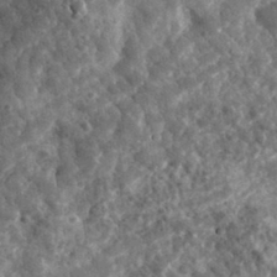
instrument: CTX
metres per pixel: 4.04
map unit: eHh
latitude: 33.9906
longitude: -78.4790
